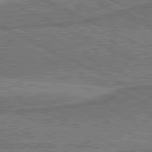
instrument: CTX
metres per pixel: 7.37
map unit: lApd
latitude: 80.7813
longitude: 140.4251
